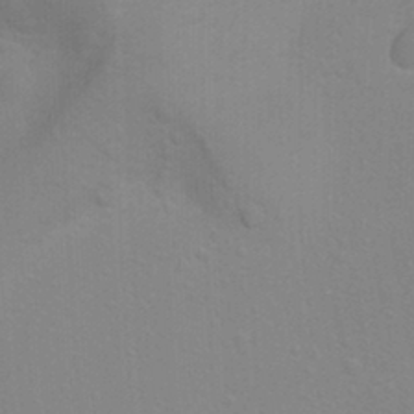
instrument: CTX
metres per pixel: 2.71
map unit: Ht
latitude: -2.0661
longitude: -26.9892
